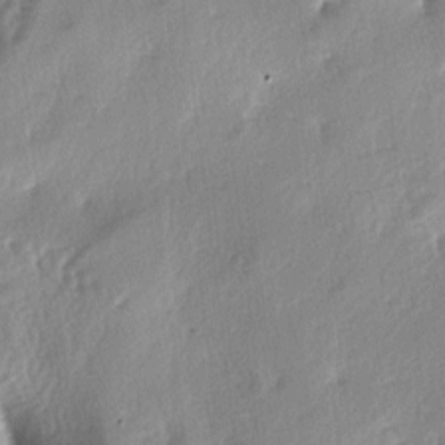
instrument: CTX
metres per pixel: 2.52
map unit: lAa
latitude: -4.5762
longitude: -125.3482
